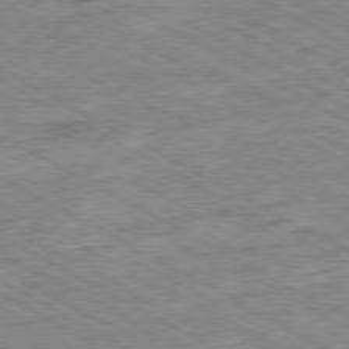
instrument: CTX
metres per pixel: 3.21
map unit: Ap
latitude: -80.3307
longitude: -85.2537
